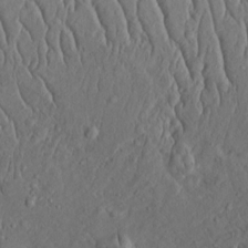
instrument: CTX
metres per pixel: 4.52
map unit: Htu
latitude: -3.1998
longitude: 157.0864
